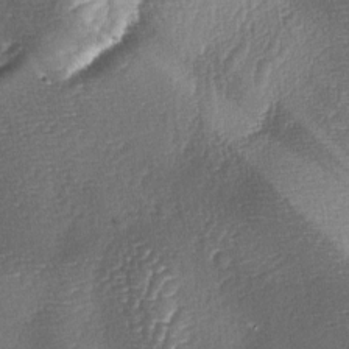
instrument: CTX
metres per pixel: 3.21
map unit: lAa
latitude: -4.7841
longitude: -127.4616
